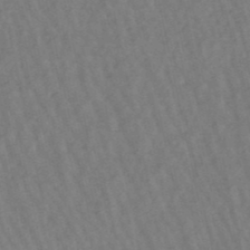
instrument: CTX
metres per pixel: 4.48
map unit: lHb
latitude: -49.3321
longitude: 73.0297
